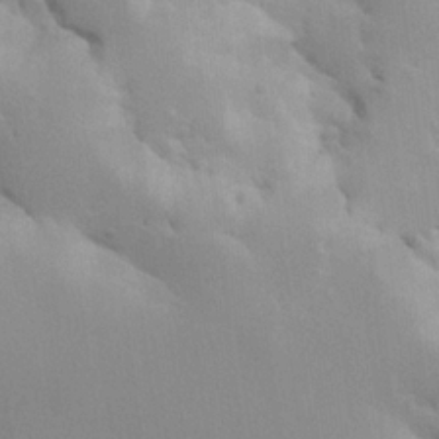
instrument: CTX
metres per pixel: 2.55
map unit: lHvf
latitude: 22.1011
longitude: 146.0661
